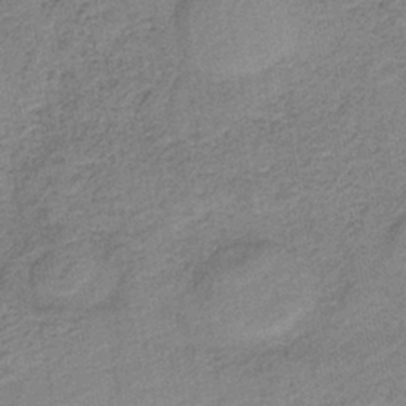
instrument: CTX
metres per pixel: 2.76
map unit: eAb
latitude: -36.2739
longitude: 51.9745
